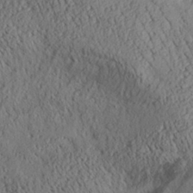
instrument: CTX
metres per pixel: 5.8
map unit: Aa
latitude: 29.0458
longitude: -133.5938
